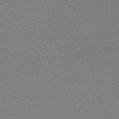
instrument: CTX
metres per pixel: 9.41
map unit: eHh
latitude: -61.6155
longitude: 51.8800
